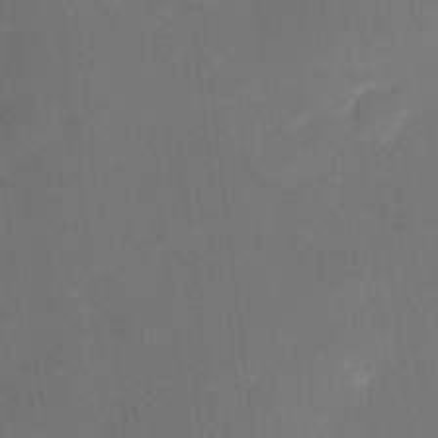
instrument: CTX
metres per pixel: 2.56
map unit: eHh
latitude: 5.1403
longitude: -69.2726
